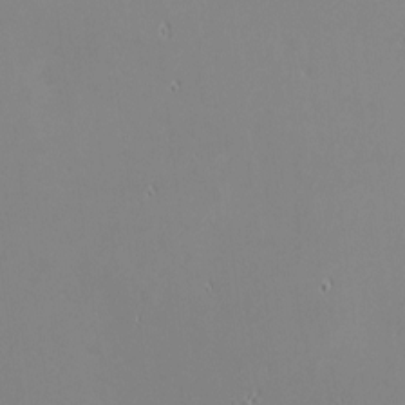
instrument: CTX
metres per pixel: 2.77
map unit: eHh
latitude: -2.7463
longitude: -80.8380
